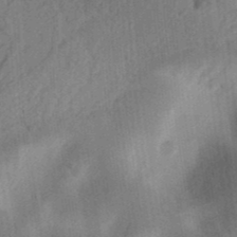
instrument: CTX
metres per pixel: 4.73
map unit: Ht
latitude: 12.8002
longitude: -74.9514
